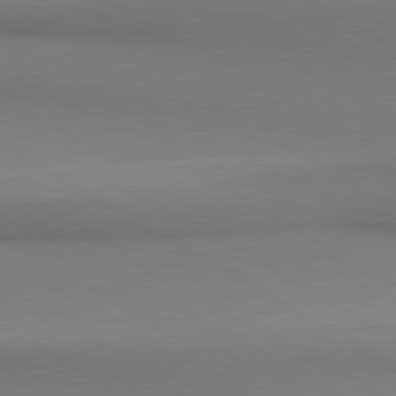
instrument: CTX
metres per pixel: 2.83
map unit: lApd
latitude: 80.6679
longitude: 147.5588
